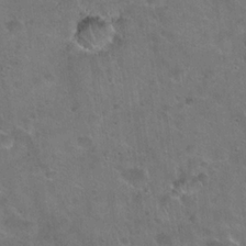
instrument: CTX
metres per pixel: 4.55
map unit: Hto
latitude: 22.3845
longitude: -52.7813
